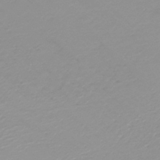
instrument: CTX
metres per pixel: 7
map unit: HNb
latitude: -44.8219
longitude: -44.2522
